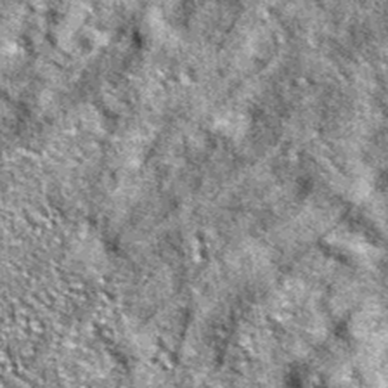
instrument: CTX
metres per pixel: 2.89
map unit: eAb
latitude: 37.4993
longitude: 105.7099
